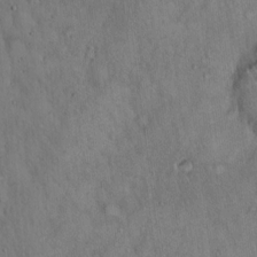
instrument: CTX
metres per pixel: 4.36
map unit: Hto
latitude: 15.4049
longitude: -59.4804
